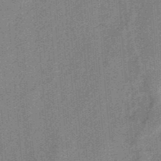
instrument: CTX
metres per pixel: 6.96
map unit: HNb
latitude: -35.1998
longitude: 57.1242
